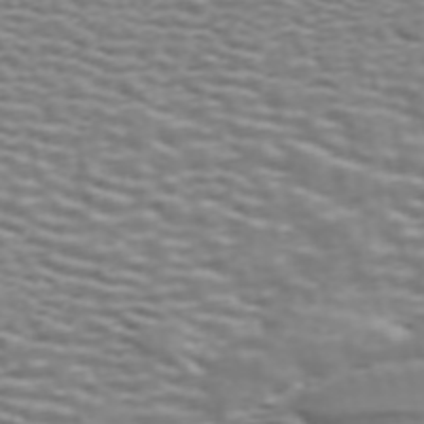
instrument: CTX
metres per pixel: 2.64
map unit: ANa
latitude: 44.8569
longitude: 28.1795
